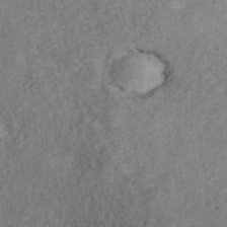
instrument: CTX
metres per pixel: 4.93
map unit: ANa
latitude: 39.9528
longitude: 20.2361
